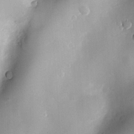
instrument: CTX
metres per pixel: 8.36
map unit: Nve
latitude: -7.8422
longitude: 174.4628
